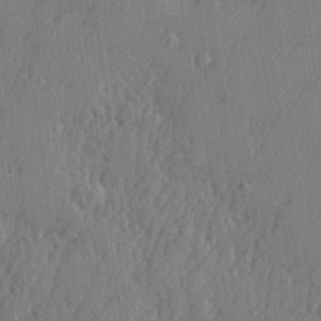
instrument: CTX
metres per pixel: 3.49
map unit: lHvf
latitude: 21.8961
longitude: 142.7085
